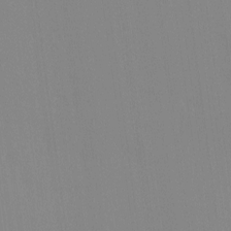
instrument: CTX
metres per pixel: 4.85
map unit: Ave
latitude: 3.2915
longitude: -112.9891
